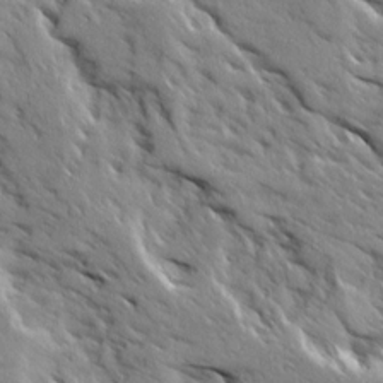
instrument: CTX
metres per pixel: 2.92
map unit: Ave
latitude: 19.4048
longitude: -136.0255
